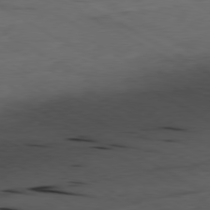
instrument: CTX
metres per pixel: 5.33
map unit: Ap
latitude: -80.2173
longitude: -71.2537
